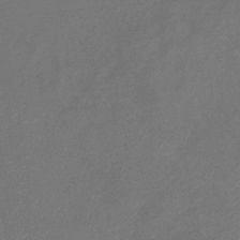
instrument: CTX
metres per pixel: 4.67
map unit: eHb
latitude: -34.6707
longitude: 75.2943
